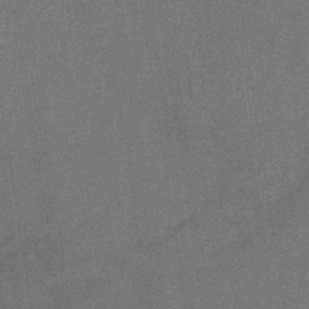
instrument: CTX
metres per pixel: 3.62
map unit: eHb
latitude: -33.5210
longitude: 73.1809
